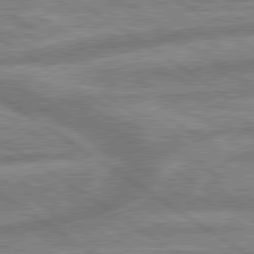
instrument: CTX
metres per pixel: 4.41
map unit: lApd
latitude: 79.7639
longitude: -169.7072
